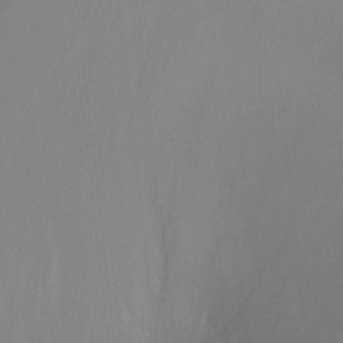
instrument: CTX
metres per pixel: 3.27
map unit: Ht
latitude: 0.8002
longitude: -36.0822
